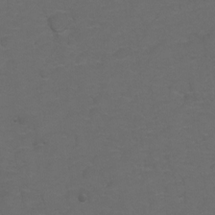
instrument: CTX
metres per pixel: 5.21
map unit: Hto
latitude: 5.4048
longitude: -30.8191
